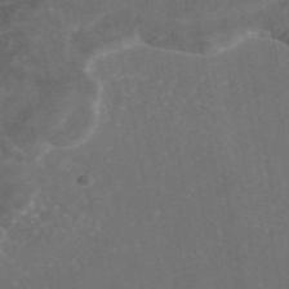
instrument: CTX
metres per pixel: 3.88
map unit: eAb
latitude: 46.0822
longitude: 115.1053
